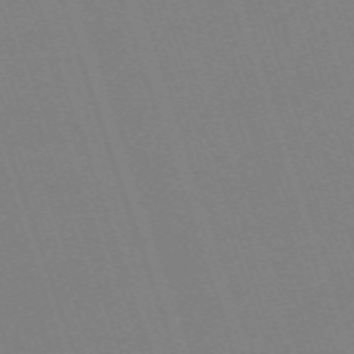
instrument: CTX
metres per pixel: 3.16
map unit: eHh
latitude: -64.4062
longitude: 51.3510
